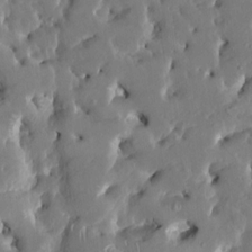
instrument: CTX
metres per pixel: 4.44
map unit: HNhu
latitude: 6.1767
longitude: -5.1970
